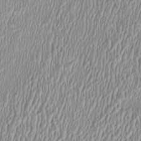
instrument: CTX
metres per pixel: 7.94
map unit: HNhu
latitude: 2.4223
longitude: -2.7435
